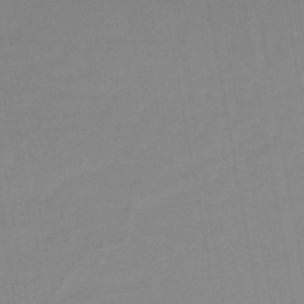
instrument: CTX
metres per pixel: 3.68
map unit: lHb
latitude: -44.9353
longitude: 77.3321
